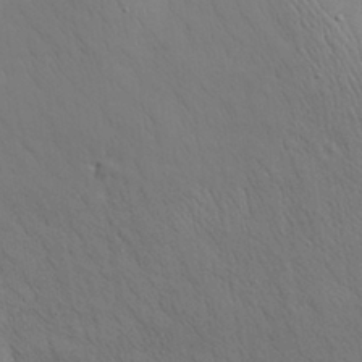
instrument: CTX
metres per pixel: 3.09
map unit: Nhu
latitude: 28.9513
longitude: -68.6869
